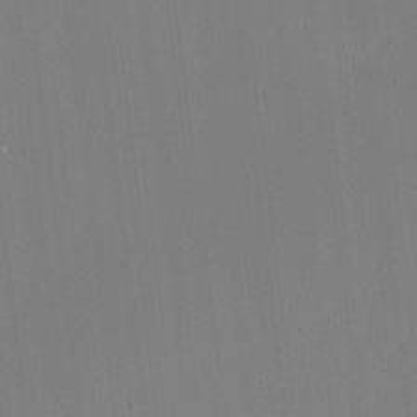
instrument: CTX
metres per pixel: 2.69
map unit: Nhu
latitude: -4.4629
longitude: -83.4615
